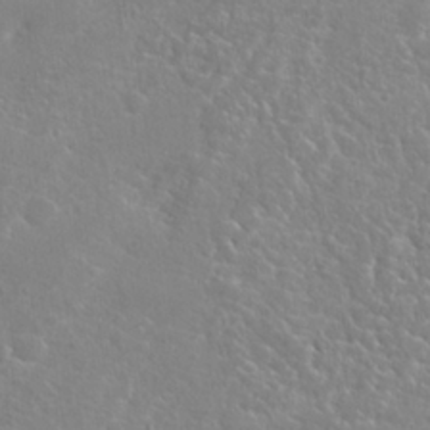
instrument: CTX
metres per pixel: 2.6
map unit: Hto
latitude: 22.8947
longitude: -40.4034
